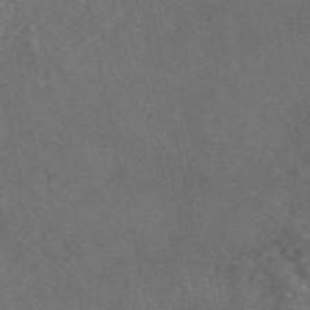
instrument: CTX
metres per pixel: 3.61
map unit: eAb
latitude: 46.7436
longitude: 111.5210
